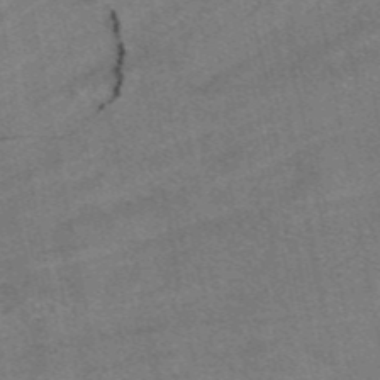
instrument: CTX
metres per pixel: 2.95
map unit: eAb
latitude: 46.2712
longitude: 105.4643
